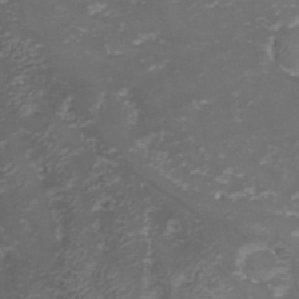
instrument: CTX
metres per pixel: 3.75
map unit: Hve
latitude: 33.3104
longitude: 149.2565
